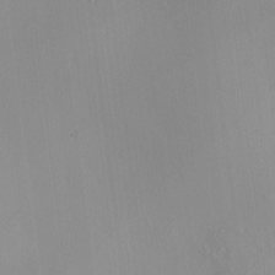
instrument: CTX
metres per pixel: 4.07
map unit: HNhu
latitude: 11.7072
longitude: 10.9920
